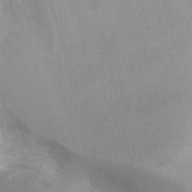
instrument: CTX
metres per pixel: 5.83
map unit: Ht
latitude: -1.1054
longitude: -21.0270
